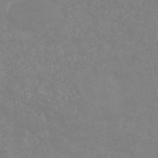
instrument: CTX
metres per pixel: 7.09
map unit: HNb
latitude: -53.9745
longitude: -34.0255
